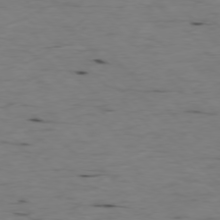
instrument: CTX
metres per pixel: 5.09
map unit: Ap
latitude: -77.1998
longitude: -89.7828
